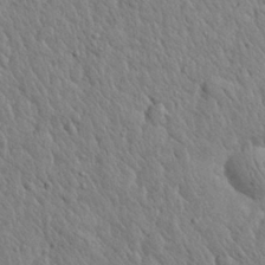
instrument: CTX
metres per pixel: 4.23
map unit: eHh
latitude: 28.3089
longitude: -75.9150
